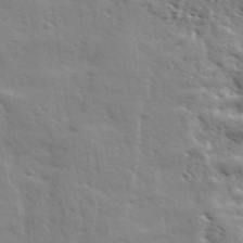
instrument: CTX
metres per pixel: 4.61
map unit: Ave
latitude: 37.1592
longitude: -110.8191
